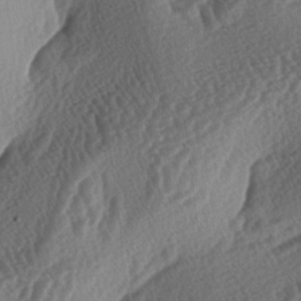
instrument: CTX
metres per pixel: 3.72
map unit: lAa
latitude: -3.8800
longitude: -128.2522
